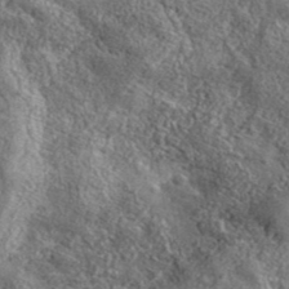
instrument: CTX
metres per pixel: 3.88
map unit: lHvf
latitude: 40.7813
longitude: -90.1767
